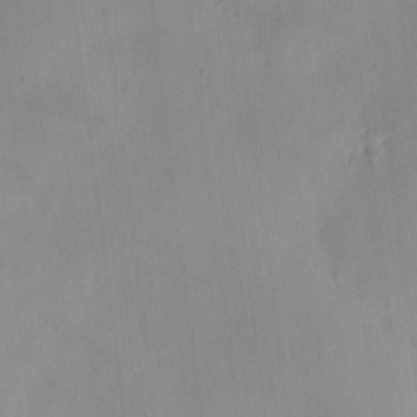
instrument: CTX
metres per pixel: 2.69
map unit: HNhu
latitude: 6.4223
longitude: -3.7260
